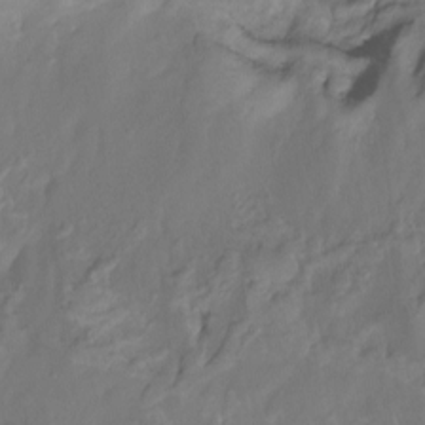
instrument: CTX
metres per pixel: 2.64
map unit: Htu
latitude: -14.2929
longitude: -45.8961
